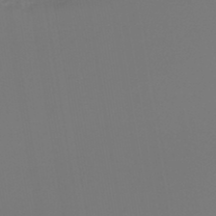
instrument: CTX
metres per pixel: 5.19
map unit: lHb
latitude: -47.0486
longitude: 70.8786
